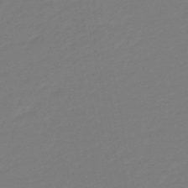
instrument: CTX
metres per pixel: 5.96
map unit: eHb
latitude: -46.5951
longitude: 88.6518
